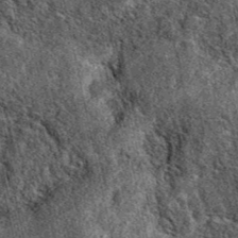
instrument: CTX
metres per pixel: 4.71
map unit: eAb
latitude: 39.0458
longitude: 109.3510
